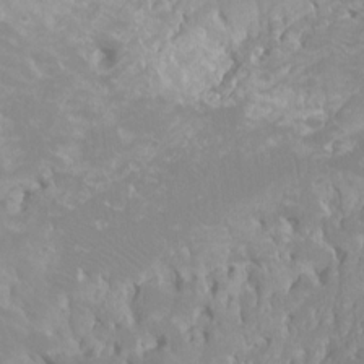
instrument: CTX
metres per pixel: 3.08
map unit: Ht
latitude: -3.1242
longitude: -25.8394
